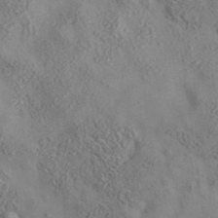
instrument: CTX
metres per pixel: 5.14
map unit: eAb
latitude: 35.2348
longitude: 108.0472
